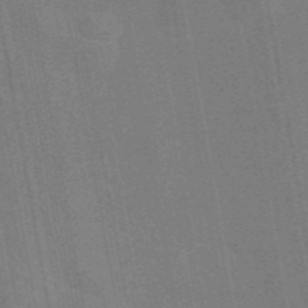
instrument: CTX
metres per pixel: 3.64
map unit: eAb
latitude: 46.2523
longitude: 122.3118
